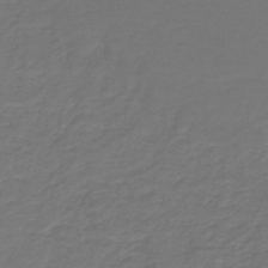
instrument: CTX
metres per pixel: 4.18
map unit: HNb
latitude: -43.4643
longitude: 52.0094
